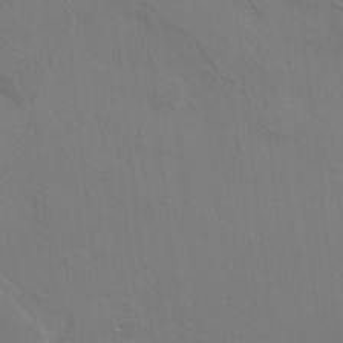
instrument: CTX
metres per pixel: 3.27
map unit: HNhu
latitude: 6.9514
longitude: -4.4223
